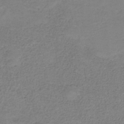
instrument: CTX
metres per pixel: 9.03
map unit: HNb
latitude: -35.1431
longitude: 52.4818
